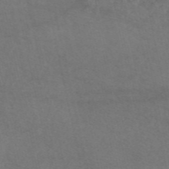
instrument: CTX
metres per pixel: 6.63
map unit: eAb
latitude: 47.5560
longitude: 112.8408
